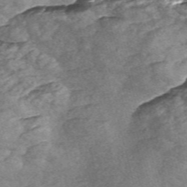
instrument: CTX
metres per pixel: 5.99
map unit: Nve
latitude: -57.5588
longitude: 57.6344
